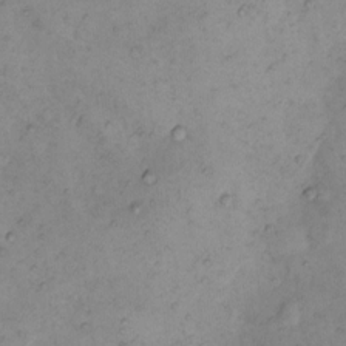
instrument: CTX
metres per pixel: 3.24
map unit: eHh
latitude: 10.7813
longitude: -62.7813
